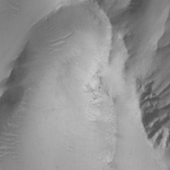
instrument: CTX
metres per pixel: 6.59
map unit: Ave
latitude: -7.5777
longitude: -119.2537
